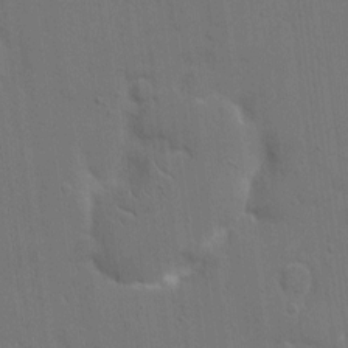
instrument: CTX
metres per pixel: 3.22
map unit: eHh
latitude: 6.8191
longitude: -67.6316
